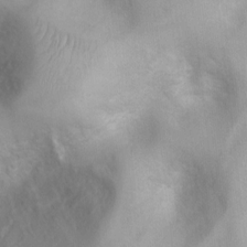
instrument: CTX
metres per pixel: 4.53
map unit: Ht
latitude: 3.4426
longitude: -26.5357
